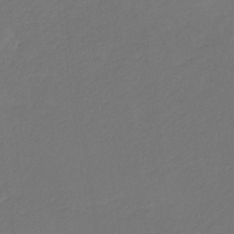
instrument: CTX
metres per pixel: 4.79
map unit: eHb
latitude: -30.1606
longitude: 68.0283
